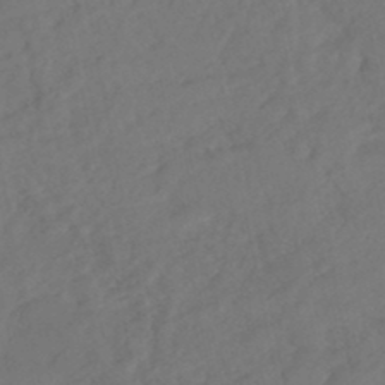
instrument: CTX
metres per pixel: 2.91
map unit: HNhu
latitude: -48.2362
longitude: 97.9745
